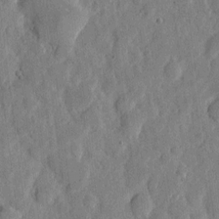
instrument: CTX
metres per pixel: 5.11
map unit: eHh
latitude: 5.6505
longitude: -71.9717
